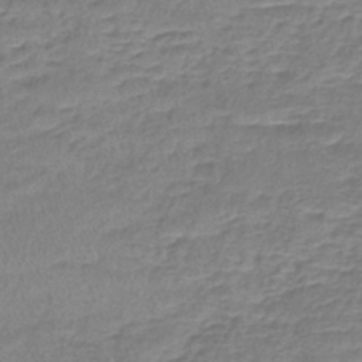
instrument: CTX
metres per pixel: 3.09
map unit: lHb
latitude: -41.0297
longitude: 58.9730
